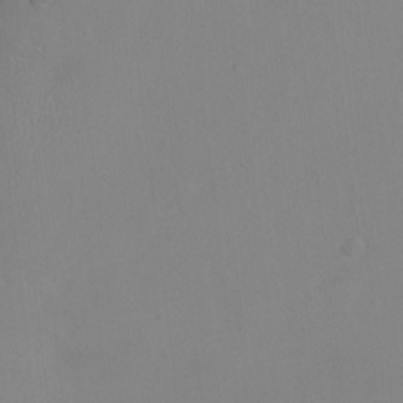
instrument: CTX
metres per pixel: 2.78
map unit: Nhu
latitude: -0.1417
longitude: -16.4034
